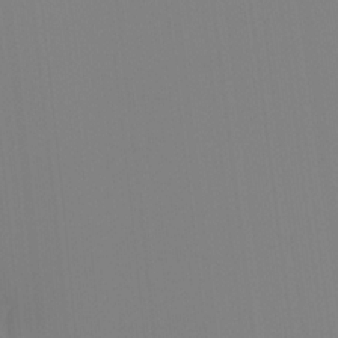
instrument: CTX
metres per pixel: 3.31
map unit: Ht
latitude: -13.9556
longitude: -51.4993
